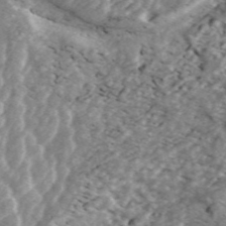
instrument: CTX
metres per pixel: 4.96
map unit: ANa
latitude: 45.6505
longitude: 30.4251
